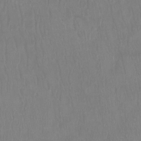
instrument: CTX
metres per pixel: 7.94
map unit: Ht
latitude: -14.1795
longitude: -44.1011
